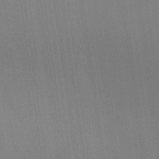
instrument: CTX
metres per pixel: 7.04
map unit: lAvf
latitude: 25.0458
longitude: -111.5938
